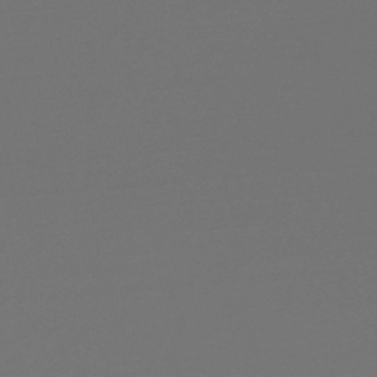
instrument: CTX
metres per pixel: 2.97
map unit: lHb
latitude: -47.5966
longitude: 63.1053
